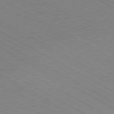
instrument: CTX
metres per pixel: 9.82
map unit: Hpe
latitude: -80.5763
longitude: 17.4077
